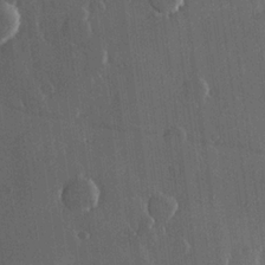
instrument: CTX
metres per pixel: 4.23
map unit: Hve
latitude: 22.7624
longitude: 148.1039
